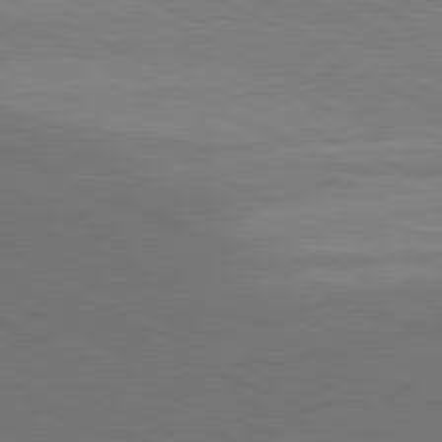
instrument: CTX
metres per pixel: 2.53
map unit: lApd
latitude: 81.3482
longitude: 136.7652
